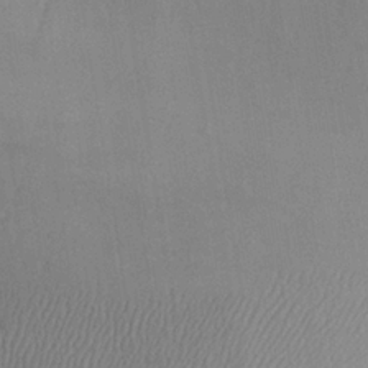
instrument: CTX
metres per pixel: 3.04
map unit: Aa
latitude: 26.1956
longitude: -128.9514
